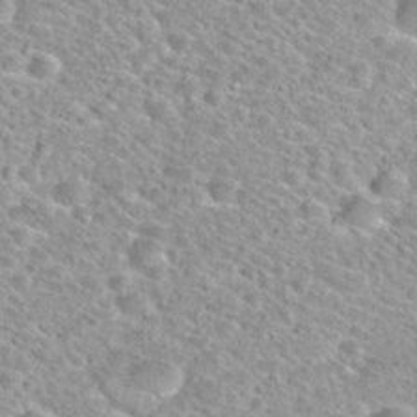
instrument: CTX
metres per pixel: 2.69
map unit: Nhu
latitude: 30.1767
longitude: -49.7261
